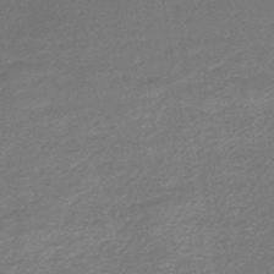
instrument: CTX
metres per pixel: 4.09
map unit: lHb
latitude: -45.6911
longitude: 57.3887
